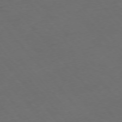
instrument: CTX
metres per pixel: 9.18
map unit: Ap
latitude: -76.1606
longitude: -90.9892
